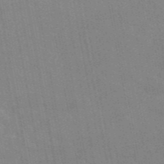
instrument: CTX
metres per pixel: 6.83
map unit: eAb
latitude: 45.8205
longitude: 122.1228
